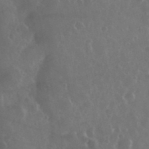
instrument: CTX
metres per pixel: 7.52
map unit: eHh
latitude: 35.0458
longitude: -59.1592
